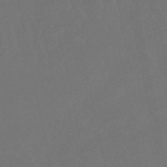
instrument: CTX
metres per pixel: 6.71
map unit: lHb
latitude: -50.6329
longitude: 81.3510
